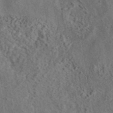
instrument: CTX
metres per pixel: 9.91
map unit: eAb
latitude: 43.5749
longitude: 115.4076
